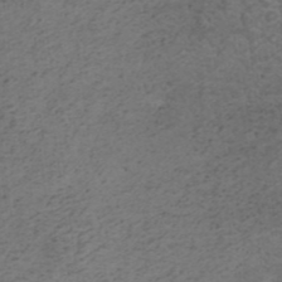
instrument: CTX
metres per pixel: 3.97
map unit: ANa
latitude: 35.6505
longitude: 13.7856
